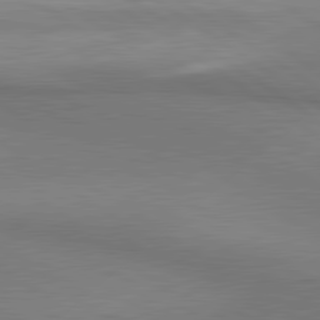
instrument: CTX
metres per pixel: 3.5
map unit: lApd
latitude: 81.1781
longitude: 161.5777
